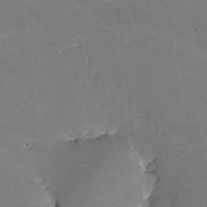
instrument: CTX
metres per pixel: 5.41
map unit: lHvf
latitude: -10.5196
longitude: -104.1767
